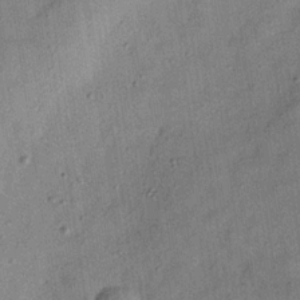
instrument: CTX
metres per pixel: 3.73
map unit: Hve
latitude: -31.5399
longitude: 91.8801
